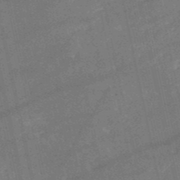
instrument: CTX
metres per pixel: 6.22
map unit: HNb
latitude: -51.7100
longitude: -41.0836
